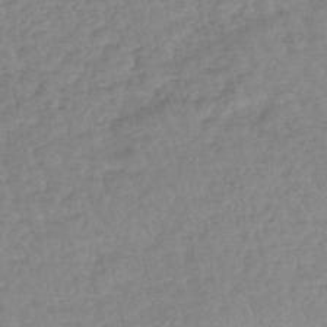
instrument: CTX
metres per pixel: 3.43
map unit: eHb
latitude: -44.6519
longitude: 80.7086
